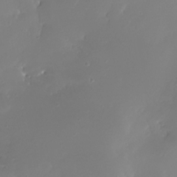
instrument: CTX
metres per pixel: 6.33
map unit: Nhe
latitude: -32.0094
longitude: -116.8569
